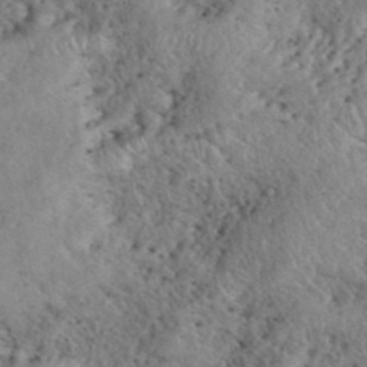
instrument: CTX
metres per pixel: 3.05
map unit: eHh
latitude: 40.2333
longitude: -56.0822
